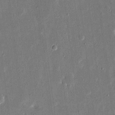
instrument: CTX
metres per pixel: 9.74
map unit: eHh
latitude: 16.8380
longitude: -70.7435
